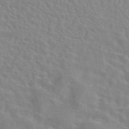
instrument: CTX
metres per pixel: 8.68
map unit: eAb
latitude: 44.1766
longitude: 112.8786
